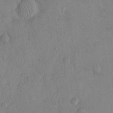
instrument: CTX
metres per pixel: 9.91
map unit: Hto
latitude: 12.8191
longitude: -56.1577
